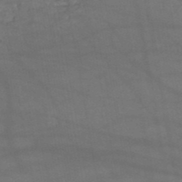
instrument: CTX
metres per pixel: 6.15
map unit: HNb
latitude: -51.2754
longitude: -39.4615
